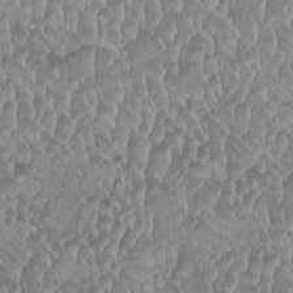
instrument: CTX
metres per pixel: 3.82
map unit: HNhu
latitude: -1.4455
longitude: -0.0633
